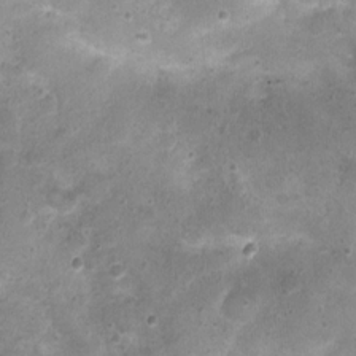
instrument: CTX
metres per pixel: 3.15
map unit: Nhu
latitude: 1.6316
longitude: -15.6316
